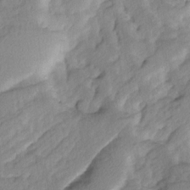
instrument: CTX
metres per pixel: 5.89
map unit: Ave
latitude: 14.8380
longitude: -136.3468
